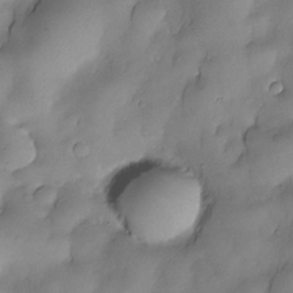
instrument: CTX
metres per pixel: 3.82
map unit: Nhe
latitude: -30.1983
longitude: -139.8772
